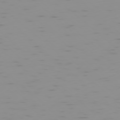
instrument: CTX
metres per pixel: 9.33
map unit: Ap
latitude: -78.1416
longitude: -64.2334
